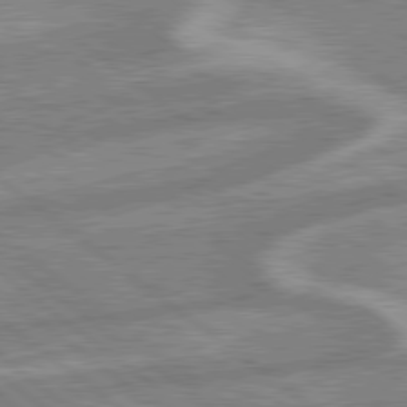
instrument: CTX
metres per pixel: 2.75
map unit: lApd
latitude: 79.2537
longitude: -170.3089
